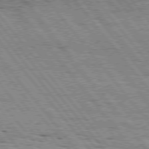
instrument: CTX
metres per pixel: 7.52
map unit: Hpe
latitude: 75.9528
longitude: -152.9892
